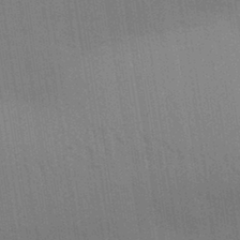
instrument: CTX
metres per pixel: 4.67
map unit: Aa
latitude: 31.1215
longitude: -139.8583
